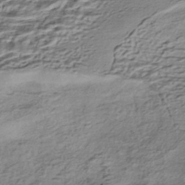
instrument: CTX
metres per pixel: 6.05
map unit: HNhu
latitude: -42.8030
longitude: 105.8422
